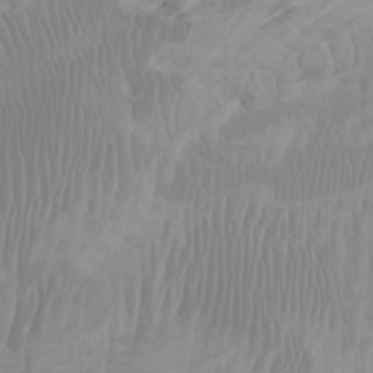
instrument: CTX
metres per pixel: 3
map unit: Htu
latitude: -6.9164
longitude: -70.5357
